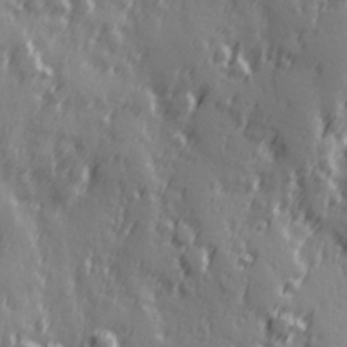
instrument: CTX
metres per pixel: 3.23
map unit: Hve
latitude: 26.1389
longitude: 146.6329
